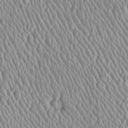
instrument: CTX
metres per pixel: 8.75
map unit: Htu
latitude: -6.0661
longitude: 157.2754
